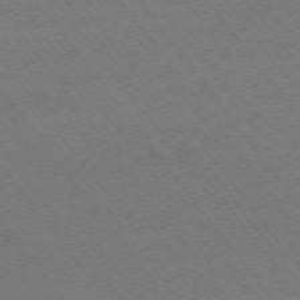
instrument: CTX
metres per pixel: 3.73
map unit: Ap
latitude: -74.7652
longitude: -82.4978
